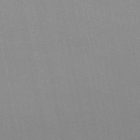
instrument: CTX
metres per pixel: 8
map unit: lHb
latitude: -48.8030
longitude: 72.7463
